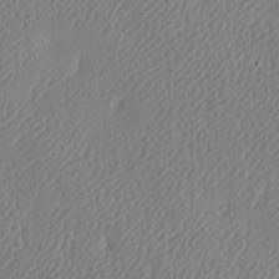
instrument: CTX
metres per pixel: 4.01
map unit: lAa
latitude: -8.9542
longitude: -128.0633
